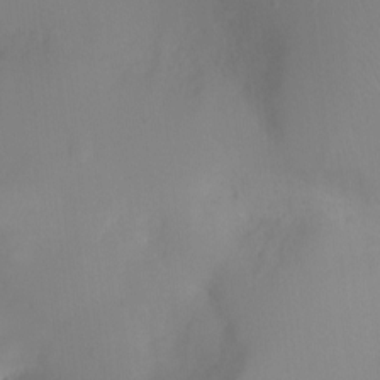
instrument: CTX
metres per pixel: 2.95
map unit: Ht
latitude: -6.8975
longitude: -20.3279
